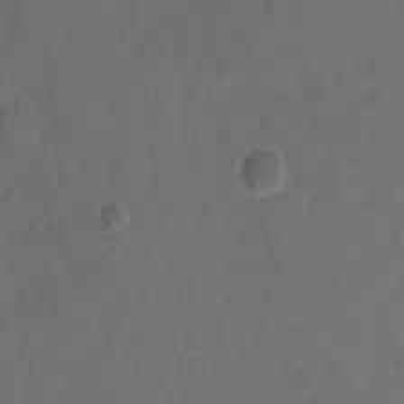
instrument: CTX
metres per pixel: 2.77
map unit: eHh
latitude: 5.6694
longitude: -65.4426
